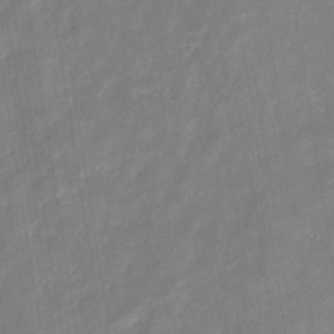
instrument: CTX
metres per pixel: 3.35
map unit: eHb
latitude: -34.7274
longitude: 73.5021
